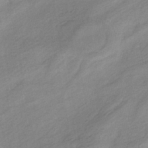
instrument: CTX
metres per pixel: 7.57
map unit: HNhu
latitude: -40.9542
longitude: 95.2376
